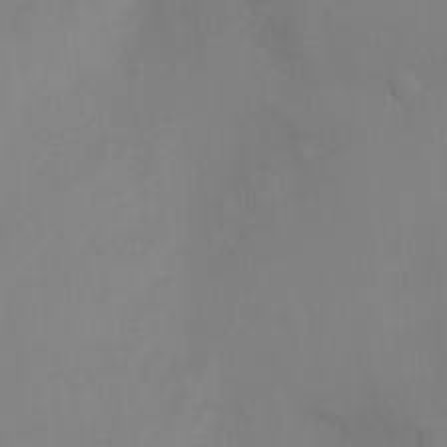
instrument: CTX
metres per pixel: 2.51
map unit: Ht
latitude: -10.3117
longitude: -46.2523
